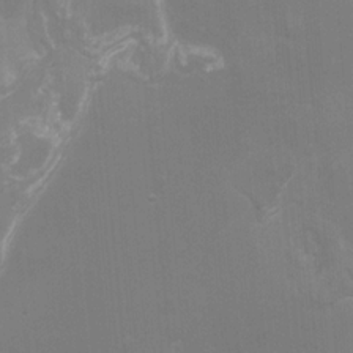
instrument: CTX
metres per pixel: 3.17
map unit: Hto
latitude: -7.3698
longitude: -50.8380
